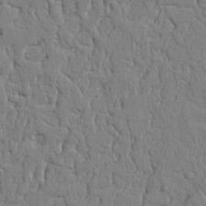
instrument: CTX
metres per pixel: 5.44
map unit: Nhu
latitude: 15.7072
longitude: -78.9892
